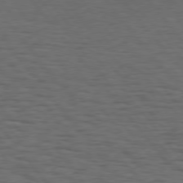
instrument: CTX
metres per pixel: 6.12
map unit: Hpe
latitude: 75.1214
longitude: -145.7072
